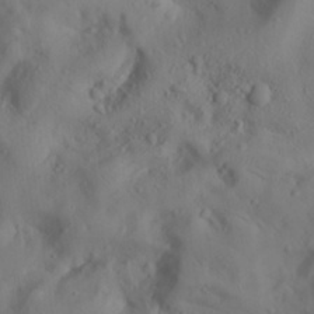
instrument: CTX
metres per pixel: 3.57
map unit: Aa
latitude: 23.0080
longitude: -137.1970
